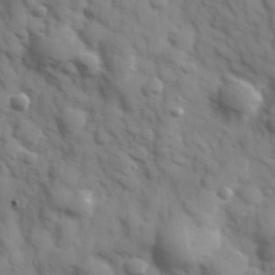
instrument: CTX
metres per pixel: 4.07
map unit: Hve
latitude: 32.3089
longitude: 150.6329
